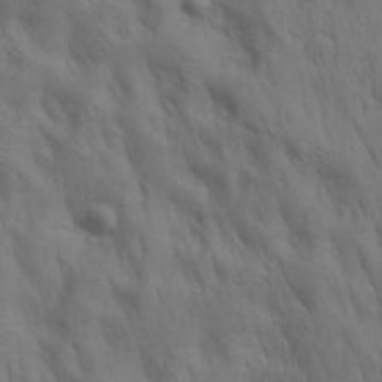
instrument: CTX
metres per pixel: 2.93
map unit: lAa
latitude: 21.7261
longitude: -138.3656
